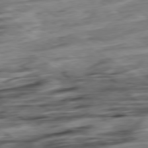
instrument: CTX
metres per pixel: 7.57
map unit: Hpe
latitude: -78.9919
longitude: -17.0270
